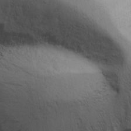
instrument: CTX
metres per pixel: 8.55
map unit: Ave
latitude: 12.9703
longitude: -102.8758
